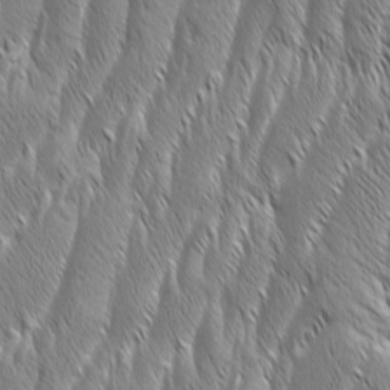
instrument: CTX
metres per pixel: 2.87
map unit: Aa
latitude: 7.9717
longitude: -130.1578
